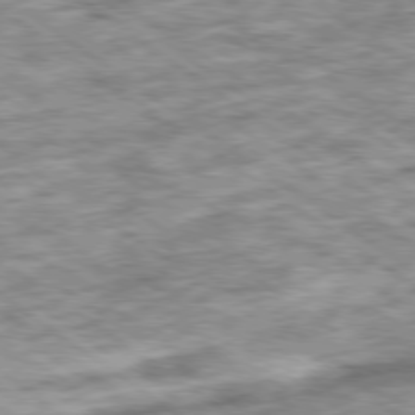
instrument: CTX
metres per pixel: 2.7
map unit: Ap
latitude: -79.7099
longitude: -76.2333
